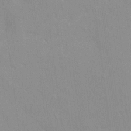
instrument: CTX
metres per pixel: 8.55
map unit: HNhu
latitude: 6.8380
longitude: -1.4615
